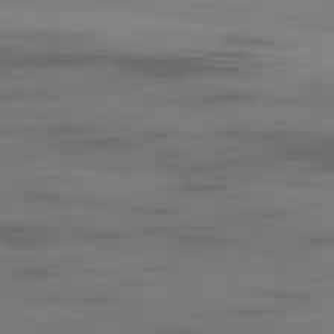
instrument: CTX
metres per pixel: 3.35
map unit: Ap
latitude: -79.2565
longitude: -77.9717
